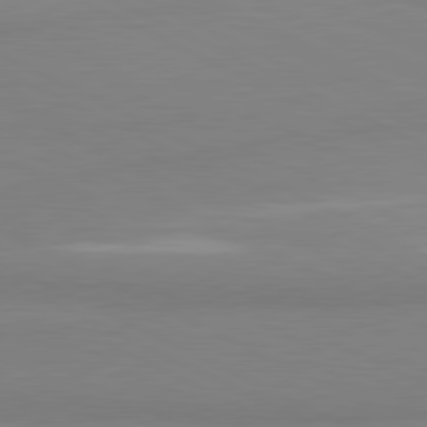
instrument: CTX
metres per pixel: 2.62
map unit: lApd
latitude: 81.0647
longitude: 178.9541
